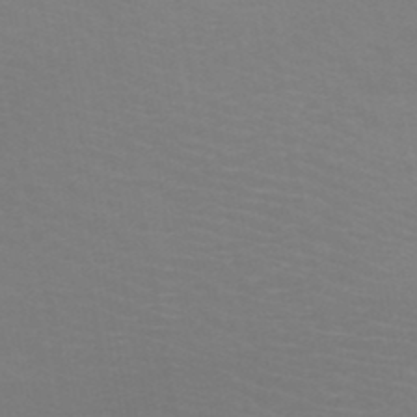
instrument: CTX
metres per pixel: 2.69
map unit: HNb
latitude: -48.6141
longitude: -46.2901
